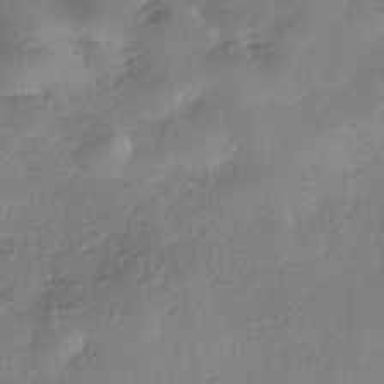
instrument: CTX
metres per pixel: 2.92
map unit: eHh
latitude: -41.4832
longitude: 119.4265
